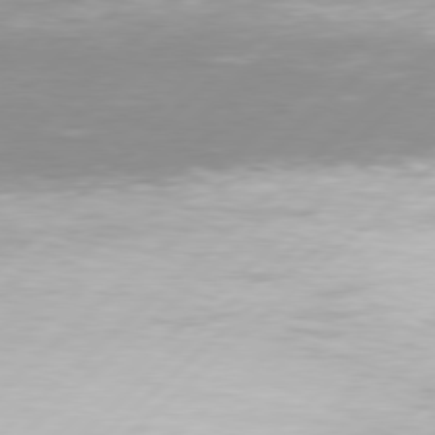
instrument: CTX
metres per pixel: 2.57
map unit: Hpe
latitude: 77.5749
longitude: -131.2915
